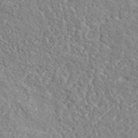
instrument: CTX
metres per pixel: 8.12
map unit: ANa
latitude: 44.1578
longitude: 45.1431
